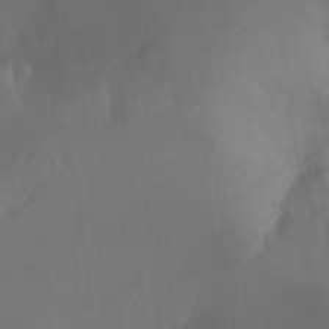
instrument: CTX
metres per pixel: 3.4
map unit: Nhu
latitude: -13.4077
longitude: -70.6490
